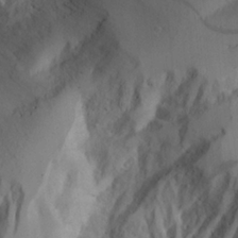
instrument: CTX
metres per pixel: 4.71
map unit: Aa
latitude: 25.4237
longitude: -131.6127
